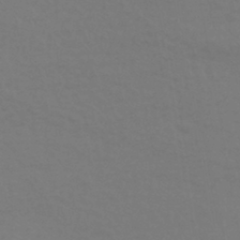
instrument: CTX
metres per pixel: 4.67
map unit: HNhu
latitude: -43.9178
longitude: 89.5210
